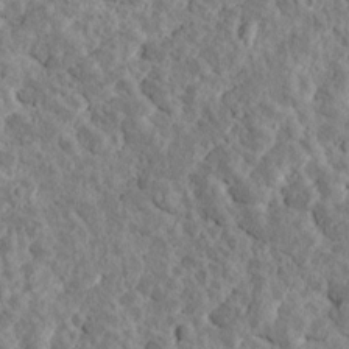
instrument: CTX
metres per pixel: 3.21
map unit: Ave
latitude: 17.2915
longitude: -135.0458
